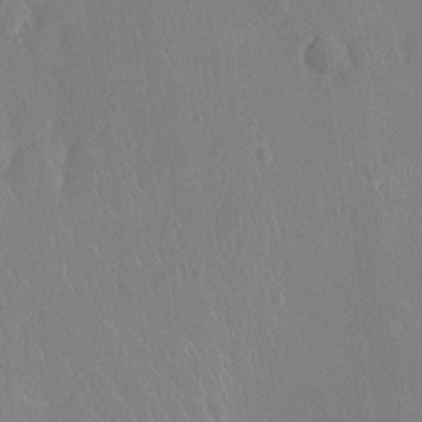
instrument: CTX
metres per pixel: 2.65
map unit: Nhu
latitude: -11.6155
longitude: -22.1200
